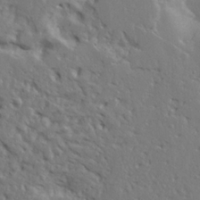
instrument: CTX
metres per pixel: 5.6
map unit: Aa
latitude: 23.3293
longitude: -131.4238
